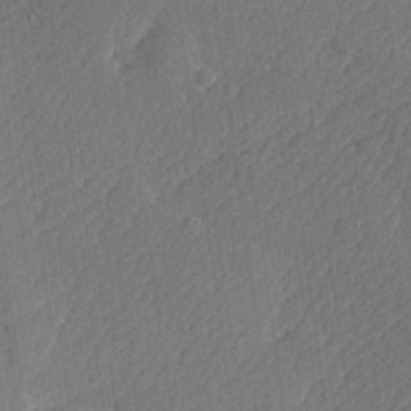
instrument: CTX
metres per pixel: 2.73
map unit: lHvf
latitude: 24.6868
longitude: 141.6344
